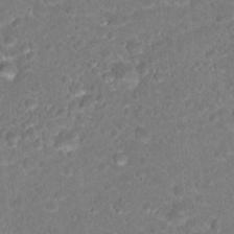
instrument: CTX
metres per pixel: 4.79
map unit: Hto
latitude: 18.3089
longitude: -37.4616
